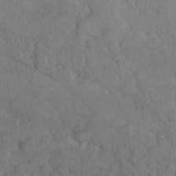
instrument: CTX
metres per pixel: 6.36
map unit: Nhu
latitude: 26.8758
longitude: -65.3671
